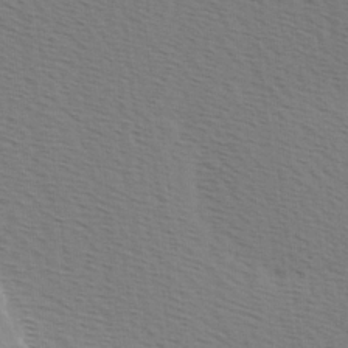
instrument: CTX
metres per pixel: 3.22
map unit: Hve
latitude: 2.6679
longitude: -125.4048
